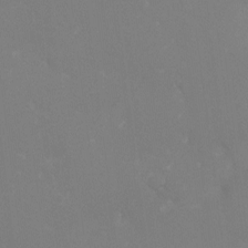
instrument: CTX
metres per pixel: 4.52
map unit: Ht
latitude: -5.8800
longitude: -25.2914
